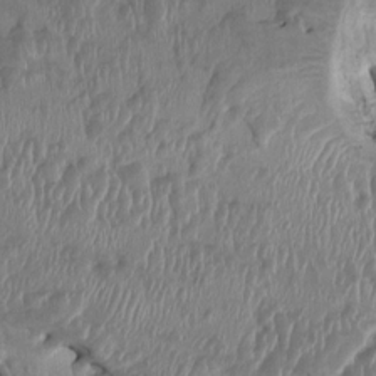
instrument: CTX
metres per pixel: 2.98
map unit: HNhu
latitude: 2.1955
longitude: -5.9906
